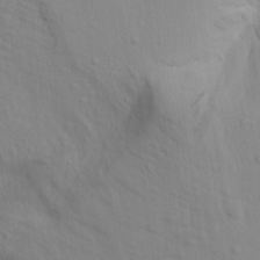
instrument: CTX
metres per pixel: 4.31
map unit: Aa
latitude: 16.1389
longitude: -143.5749
